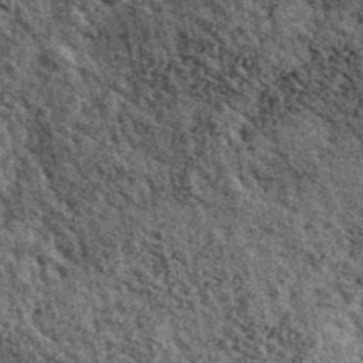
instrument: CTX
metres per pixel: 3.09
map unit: Ave
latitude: 40.7246
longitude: -107.8016
